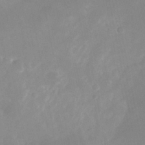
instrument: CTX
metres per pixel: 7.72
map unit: Nhu
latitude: -25.0297
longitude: -70.2900
